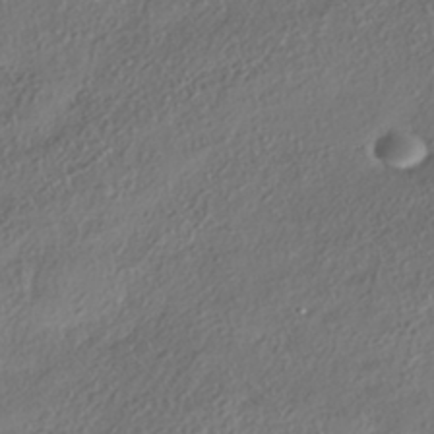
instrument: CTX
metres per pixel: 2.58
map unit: eHh
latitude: -41.6722
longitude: 123.4644
